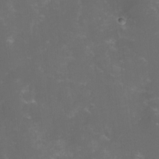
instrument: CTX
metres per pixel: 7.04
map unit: lHvf
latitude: -14.0472
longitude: -101.2726
